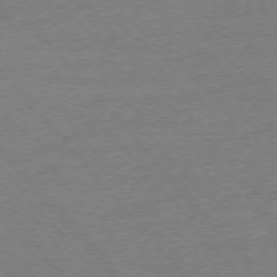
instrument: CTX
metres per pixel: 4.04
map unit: Ap
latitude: -75.6155
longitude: -80.7813
